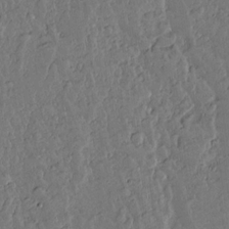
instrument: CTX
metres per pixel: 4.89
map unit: lAvf
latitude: 15.0837
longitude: -127.5371
